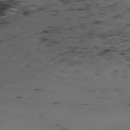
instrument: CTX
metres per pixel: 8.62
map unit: Hpe
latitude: -74.0850
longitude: 2.8785
